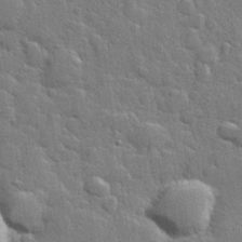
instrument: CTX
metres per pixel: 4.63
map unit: Hve
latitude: 25.1403
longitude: 149.5777
